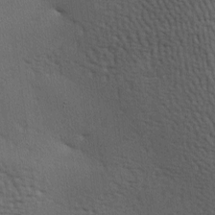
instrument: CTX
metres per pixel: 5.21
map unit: lAa
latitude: -7.5588
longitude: -125.3860
